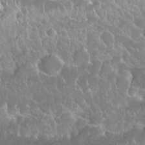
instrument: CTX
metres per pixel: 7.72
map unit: Nhu
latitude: 24.4978
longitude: -60.8569
